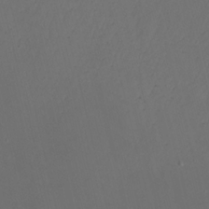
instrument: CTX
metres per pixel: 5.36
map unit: Htu
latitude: -6.8408
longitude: -66.7624
